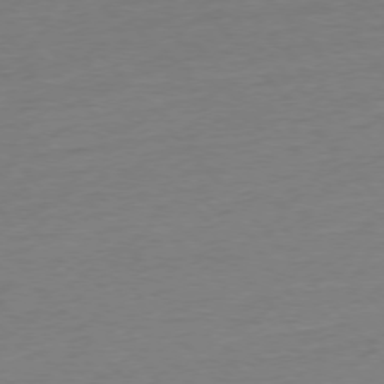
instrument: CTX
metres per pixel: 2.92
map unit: Hpe
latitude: -76.6518
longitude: -15.0081
